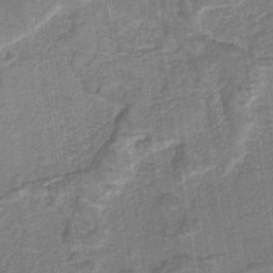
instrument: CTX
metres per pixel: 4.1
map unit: HNb
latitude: -35.1998
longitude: 54.3495
